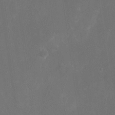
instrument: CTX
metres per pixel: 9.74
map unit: eHh
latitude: 20.0822
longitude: -68.8380
